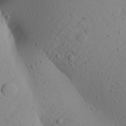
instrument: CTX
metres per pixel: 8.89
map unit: Aa
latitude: 23.9717
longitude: -144.4223
